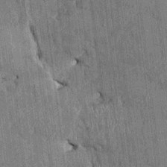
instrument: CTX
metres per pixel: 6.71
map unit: HNhu
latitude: 1.6694
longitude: -5.5938
